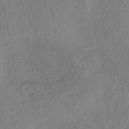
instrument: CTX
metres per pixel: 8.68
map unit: eHh
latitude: -42.5951
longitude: 117.7477
